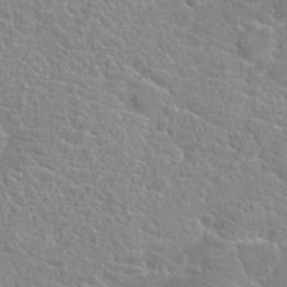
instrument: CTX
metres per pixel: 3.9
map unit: Hto
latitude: 20.4601
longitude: -39.2348
